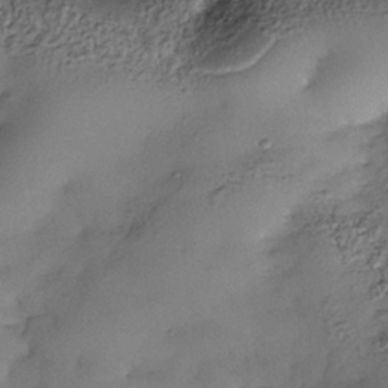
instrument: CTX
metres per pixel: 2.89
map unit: Nhe
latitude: -34.9542
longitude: -143.7450
